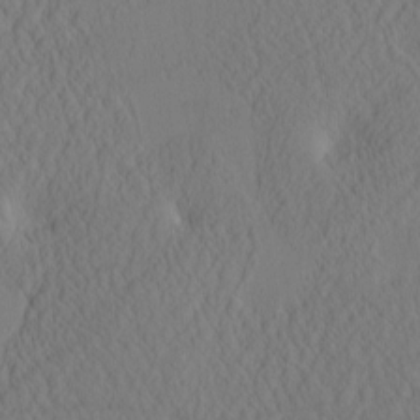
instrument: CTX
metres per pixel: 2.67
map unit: eHh
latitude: -3.1998
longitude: 16.0661
